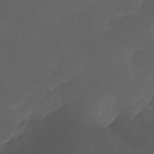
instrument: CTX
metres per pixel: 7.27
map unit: Ave
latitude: -10.5574
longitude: -122.5735
